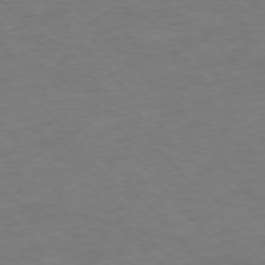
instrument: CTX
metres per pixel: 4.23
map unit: Ap
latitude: -76.2362
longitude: -70.1578
